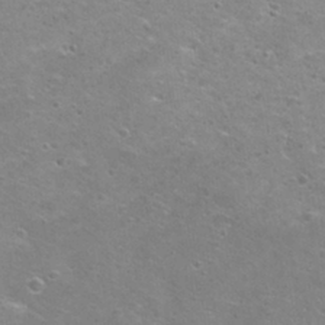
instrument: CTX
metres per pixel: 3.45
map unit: Nhu
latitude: 29.4048
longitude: -49.2915
